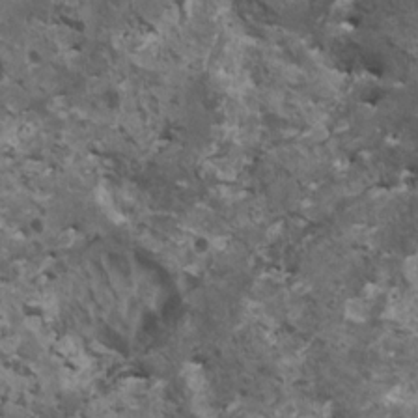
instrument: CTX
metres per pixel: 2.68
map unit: HNhu
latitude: 3.1403
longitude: 5.2942
